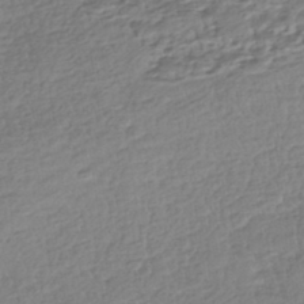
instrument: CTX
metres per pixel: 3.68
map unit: HNhu
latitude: -43.4832
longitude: 105.0108
